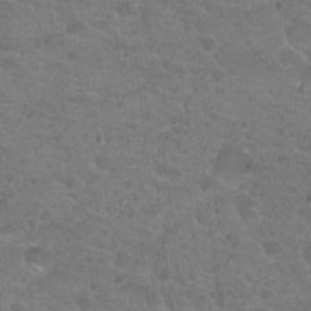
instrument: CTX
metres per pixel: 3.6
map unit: Hto
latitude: 18.4223
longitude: -34.4790
